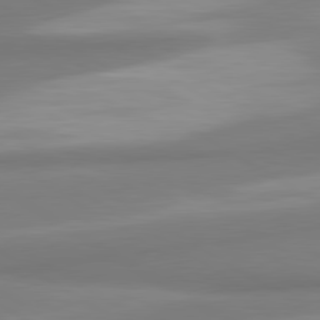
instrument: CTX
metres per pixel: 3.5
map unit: lApd
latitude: 80.4412
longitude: 175.3698
